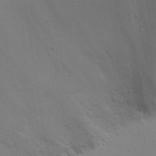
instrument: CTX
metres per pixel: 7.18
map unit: eHh
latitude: 17.9150
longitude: -71.8961
